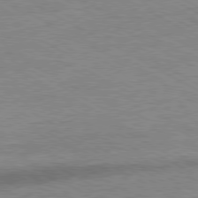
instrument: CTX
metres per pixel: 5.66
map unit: Ap
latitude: -80.9542
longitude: -87.1970
